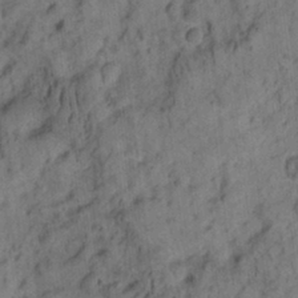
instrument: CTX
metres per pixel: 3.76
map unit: eHh
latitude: -1.3132
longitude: 16.0850
